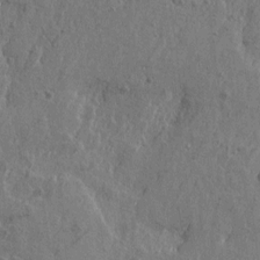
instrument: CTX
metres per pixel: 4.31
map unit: Htu
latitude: -5.2187
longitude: 179.6910
